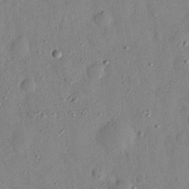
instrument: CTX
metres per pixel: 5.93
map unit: eHh
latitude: 27.0081
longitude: -75.8583
